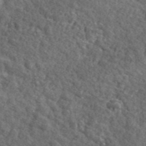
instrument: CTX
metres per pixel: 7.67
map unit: lHvf
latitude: 40.8191
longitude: -89.7261
